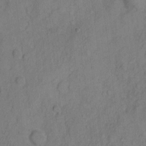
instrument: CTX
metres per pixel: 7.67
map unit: Hto
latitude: 4.4601
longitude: -60.9891
